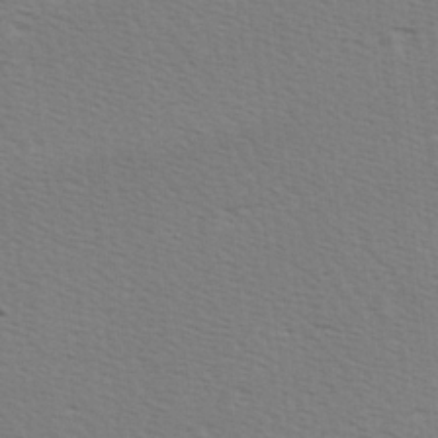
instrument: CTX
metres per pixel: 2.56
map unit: Hve
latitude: 2.5923
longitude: -125.2725
